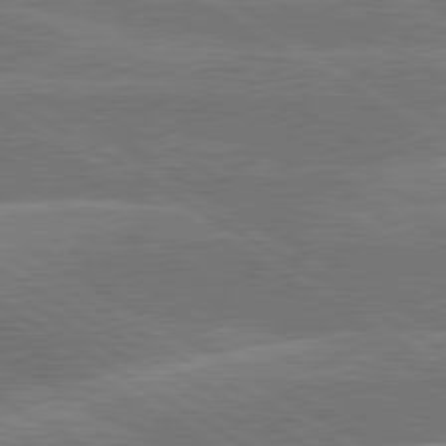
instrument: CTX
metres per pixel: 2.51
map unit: lApd
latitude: 79.9150
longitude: -131.5749
